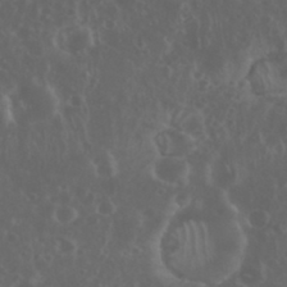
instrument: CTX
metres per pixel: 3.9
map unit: eHh
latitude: 34.7624
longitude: -59.4426
